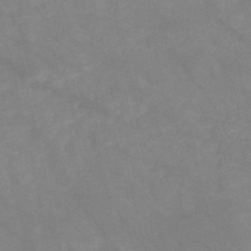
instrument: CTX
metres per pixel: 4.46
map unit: HNb
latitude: -50.5007
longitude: -38.9891
